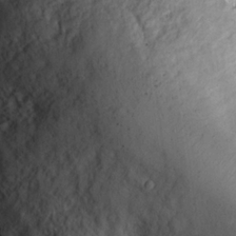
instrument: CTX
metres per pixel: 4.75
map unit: Hve
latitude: 19.7827
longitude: 151.2187
